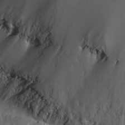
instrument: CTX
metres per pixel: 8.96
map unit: Htu
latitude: -6.7841
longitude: 158.2173
